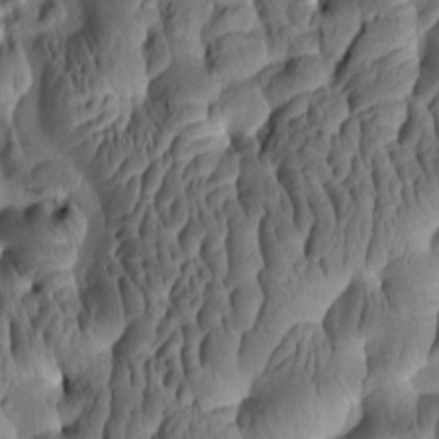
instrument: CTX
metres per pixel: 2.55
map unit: eHh
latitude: -0.5196
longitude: 15.7100
